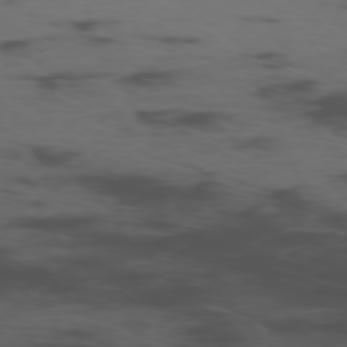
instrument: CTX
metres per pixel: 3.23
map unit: Ap
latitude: -76.5763
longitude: -67.0269
